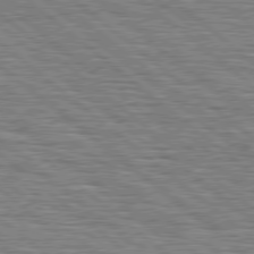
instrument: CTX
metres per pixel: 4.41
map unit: Hpe
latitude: 78.5924
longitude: -120.1956
